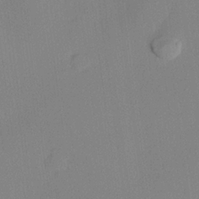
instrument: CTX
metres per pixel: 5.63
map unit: lHvf
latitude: 22.4412
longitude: 140.8975
